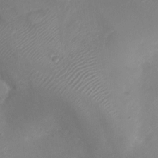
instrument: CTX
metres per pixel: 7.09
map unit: Ht
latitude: -11.2754
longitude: -20.5924
